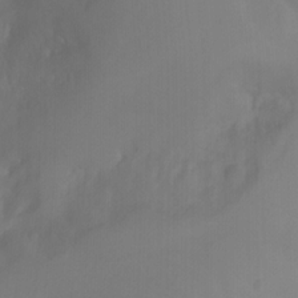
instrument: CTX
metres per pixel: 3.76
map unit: Nhu
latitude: -8.6896
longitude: -52.5168
